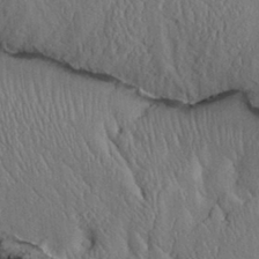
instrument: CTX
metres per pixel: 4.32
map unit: lAvf
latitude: 6.9325
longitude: 160.0094
